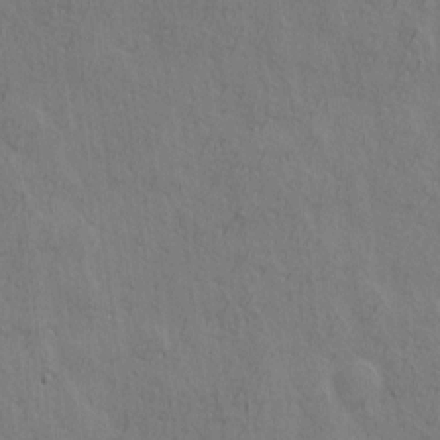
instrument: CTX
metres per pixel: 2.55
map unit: eHh
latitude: 3.6505
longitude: -78.1578
